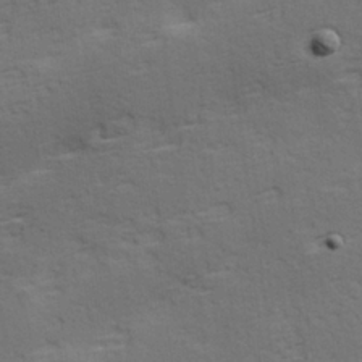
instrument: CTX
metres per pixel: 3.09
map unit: Hve
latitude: 23.8772
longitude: -97.5749
